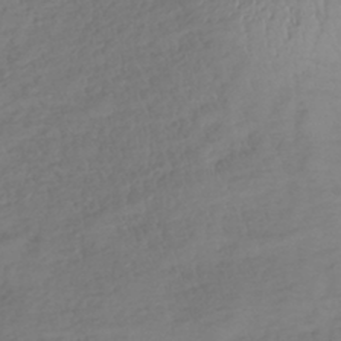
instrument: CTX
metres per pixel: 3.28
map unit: lHb
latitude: -37.8233
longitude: 69.8422
